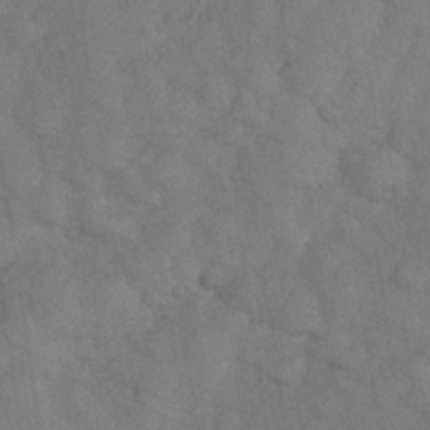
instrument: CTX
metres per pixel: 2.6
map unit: Nhu
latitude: 27.6883
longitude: -70.6112
